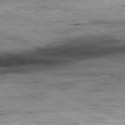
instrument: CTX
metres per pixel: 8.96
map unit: Ap
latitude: -80.9164
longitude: -84.2712
